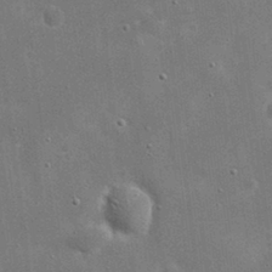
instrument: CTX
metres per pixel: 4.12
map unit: eHh
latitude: 20.5735
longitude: -67.3481
